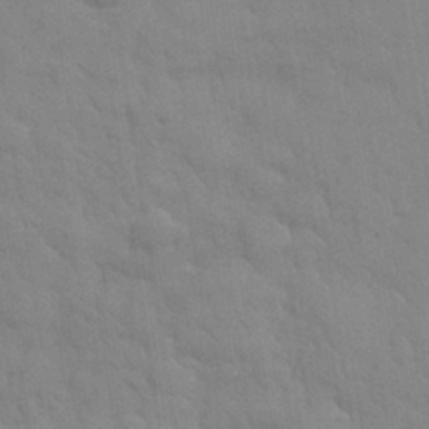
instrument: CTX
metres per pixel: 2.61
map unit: eHh
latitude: 32.4790
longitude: -70.5357
